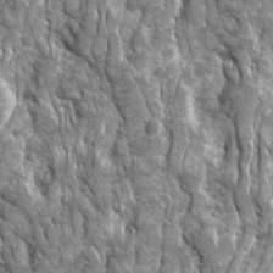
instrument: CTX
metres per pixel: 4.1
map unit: Ave
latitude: 16.2712
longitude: -133.4804
